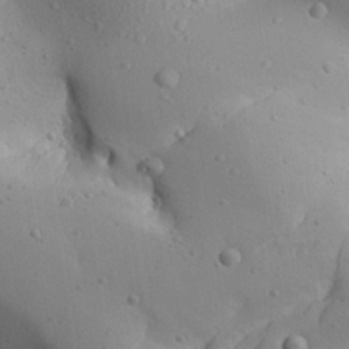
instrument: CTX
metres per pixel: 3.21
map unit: Aa
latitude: 27.1025
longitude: -128.2900
